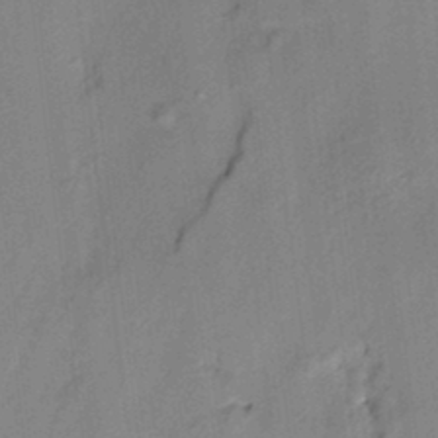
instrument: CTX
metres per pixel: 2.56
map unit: HNhu
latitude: 14.2523
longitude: 10.4440
